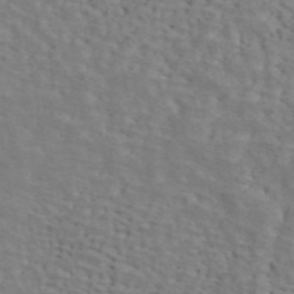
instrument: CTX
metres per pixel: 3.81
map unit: ANa
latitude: 44.9514
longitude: 38.3495
